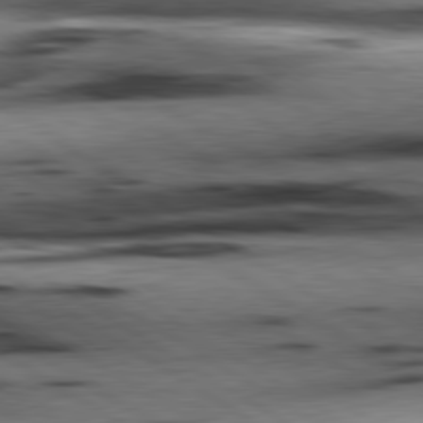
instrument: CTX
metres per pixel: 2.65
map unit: lApd
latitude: 80.4601
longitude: 159.1998
